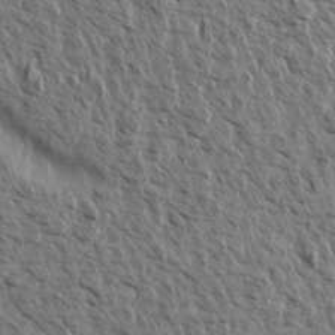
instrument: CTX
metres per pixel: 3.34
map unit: Aa
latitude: 14.2523
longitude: -143.3293
